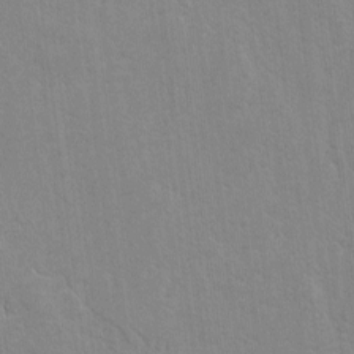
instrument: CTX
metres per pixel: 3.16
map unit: lAvf
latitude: -5.0108
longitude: -114.2333
